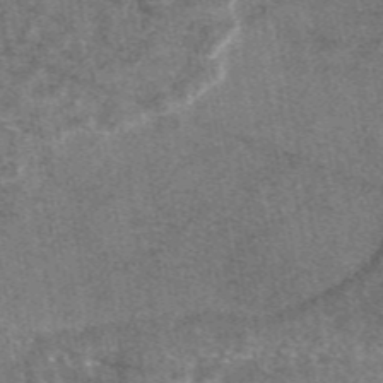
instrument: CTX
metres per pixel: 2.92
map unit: eAb
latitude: 47.4994
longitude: 107.1620
